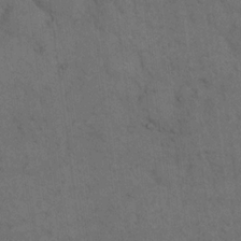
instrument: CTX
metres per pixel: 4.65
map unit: eHh
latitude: 18.6679
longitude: -63.5560
